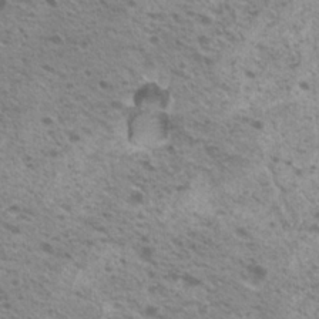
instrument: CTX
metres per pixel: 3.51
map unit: Hto
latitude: 20.0444
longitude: -31.6883
